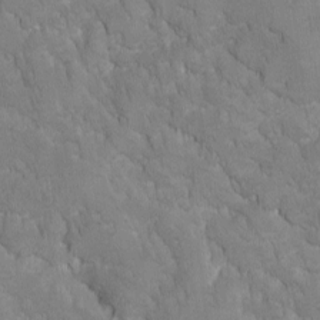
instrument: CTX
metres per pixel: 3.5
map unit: Ave
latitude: -10.8975
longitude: -118.1011
